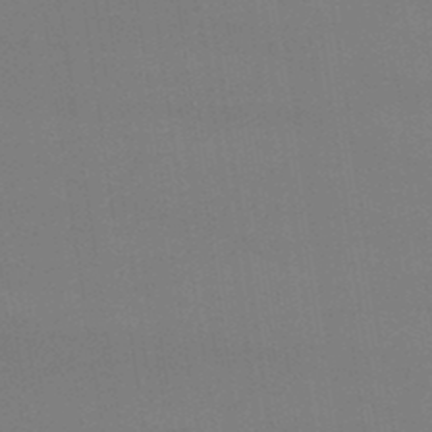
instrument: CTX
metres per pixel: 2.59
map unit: lHb
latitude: -47.2754
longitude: 67.2565
